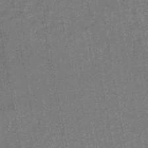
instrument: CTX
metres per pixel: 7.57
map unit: lHb
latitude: -44.5952
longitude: 65.4644
